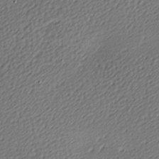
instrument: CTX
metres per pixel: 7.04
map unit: lAa
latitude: -9.7666
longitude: -126.8569
